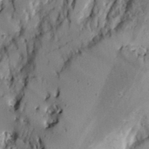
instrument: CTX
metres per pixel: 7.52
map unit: Aa
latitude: 17.0647
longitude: -124.7813
